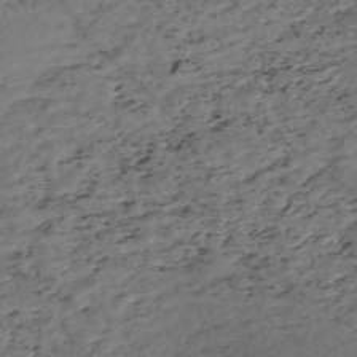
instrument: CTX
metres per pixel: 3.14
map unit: Nve
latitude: -57.7288
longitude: 54.2362
